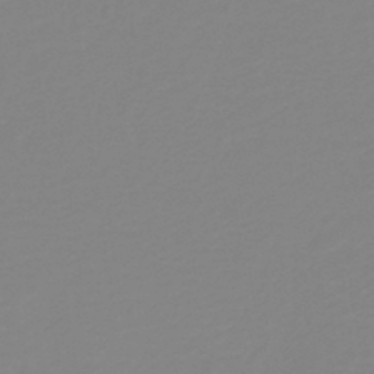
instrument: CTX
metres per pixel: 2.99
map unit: HNb
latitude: -40.9353
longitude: 51.3699
